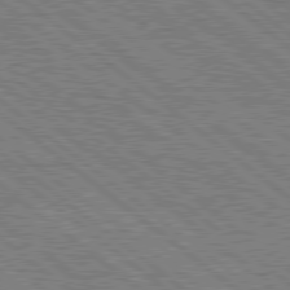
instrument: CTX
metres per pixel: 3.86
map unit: Hpe
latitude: 78.7058
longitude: -120.6491
